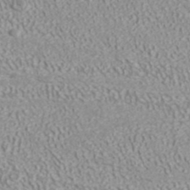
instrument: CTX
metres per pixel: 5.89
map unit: ANa
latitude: 41.7260
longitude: 28.6519
